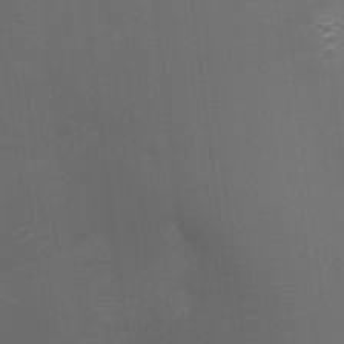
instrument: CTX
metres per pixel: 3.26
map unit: Nhu
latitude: 3.6127
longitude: -16.9324
